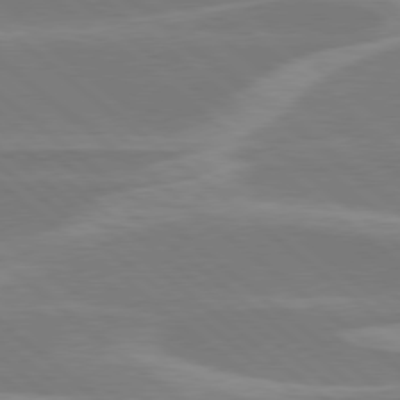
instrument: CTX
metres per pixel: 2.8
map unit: Hpe
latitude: 78.1389
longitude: -126.1578
